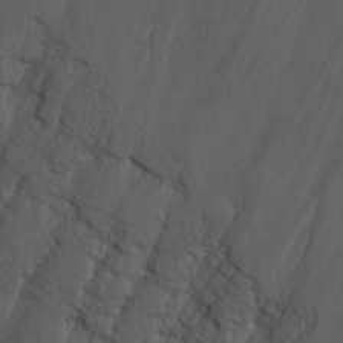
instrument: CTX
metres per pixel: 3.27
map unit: Nhu
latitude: -6.0850
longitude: -79.0081
